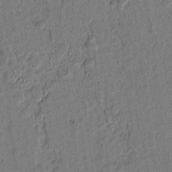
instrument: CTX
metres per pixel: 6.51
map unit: lAvf
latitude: 4.9703
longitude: 169.0108
